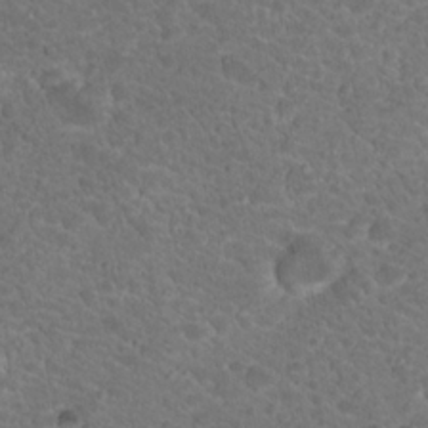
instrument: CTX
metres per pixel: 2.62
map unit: Hto
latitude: 19.0836
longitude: -34.1011
